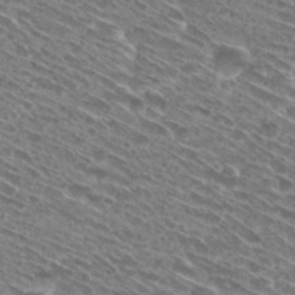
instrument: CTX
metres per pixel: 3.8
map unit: Hto
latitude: 28.9325
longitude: -44.9513
